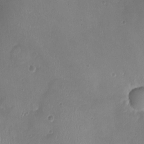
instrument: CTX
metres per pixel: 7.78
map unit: HNhu
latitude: -3.4265
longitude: -2.7813
